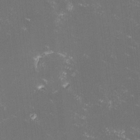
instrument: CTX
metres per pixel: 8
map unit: lHvf
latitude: -13.2376
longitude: -100.6302
